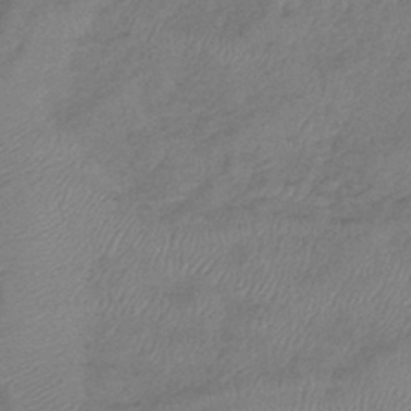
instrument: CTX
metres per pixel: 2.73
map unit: lHb
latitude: -41.7855
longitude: 80.6141
